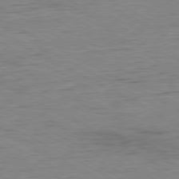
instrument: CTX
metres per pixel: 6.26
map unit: Ap
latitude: -80.9353
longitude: -86.7435
